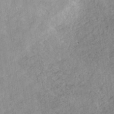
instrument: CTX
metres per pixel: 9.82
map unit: eHh
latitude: -44.0661
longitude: -29.3104
